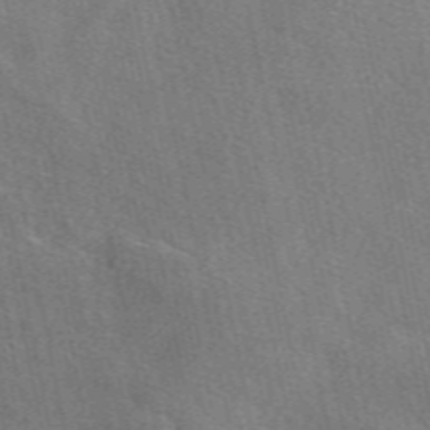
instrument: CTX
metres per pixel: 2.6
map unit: eAb
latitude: 50.8947
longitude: 108.5007
